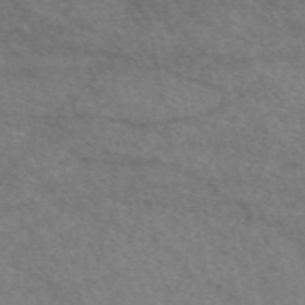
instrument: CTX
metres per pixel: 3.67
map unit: eAb
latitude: 50.5923
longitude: 117.8989
